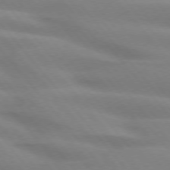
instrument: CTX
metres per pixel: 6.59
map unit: lApd
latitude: 74.4979
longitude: -60.1011
